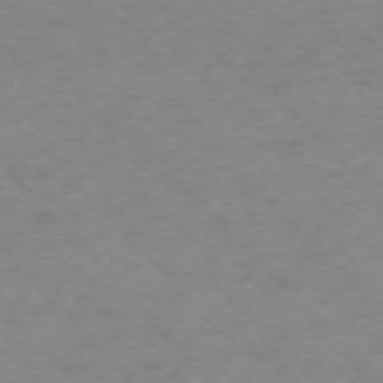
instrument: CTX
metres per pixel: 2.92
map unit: Ap
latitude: -76.3117
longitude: -65.4237
